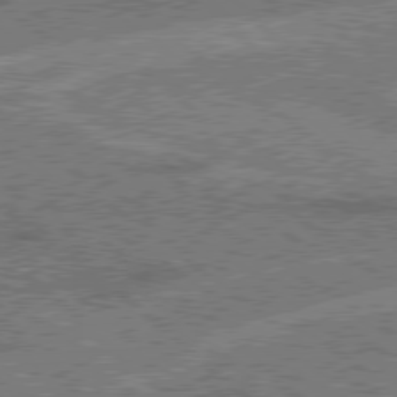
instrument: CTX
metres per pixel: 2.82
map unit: Hpe
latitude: 78.4790
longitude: -159.2726
